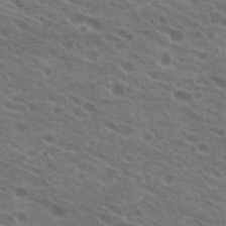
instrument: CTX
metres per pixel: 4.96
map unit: Hto
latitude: 22.8569
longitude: -38.4034
